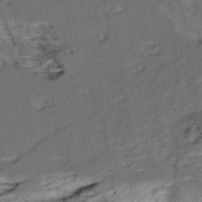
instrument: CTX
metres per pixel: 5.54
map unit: Aa
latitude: 9.1403
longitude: -141.5560
